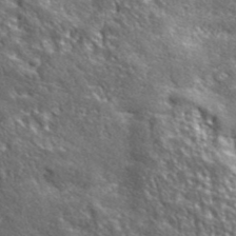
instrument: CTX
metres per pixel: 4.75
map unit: ANa
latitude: 41.3670
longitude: -87.0458
